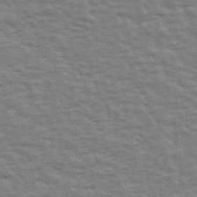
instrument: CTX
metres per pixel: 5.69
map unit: Ave
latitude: 42.6868
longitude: -113.6127
